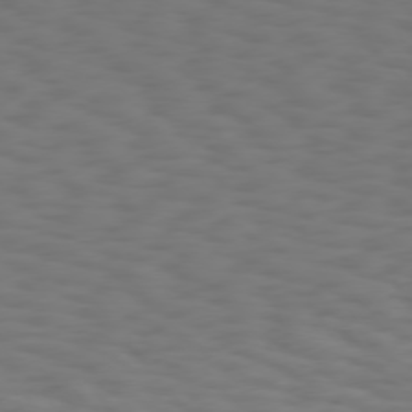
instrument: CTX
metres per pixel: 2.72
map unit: Hpe
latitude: 75.4426
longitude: -132.6679
